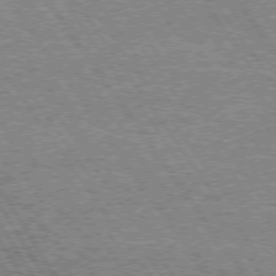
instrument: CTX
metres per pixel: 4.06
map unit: Hpe
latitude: 73.6316
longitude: -134.7057
